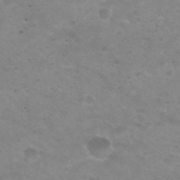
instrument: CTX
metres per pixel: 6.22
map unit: Nhu
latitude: 29.5182
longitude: -48.1578
